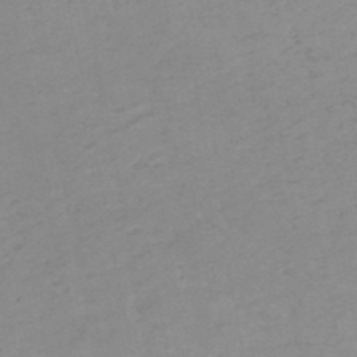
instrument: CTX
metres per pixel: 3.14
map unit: HNb
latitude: -51.3321
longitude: -52.0822
